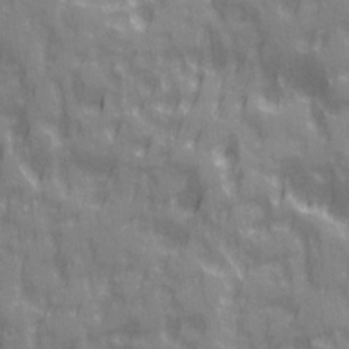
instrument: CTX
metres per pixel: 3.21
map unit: Ave
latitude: 20.2523
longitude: -132.6113
